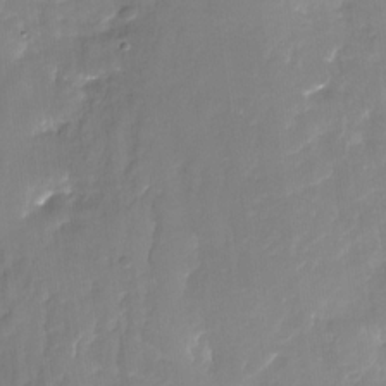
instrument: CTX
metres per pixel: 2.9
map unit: Nhu
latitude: -30.1039
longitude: -77.8583
